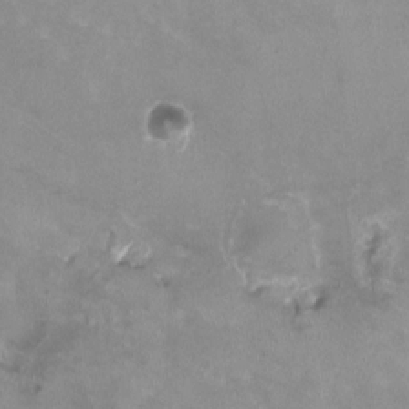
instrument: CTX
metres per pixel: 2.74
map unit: HNhu
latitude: -0.8408
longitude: -4.4979
